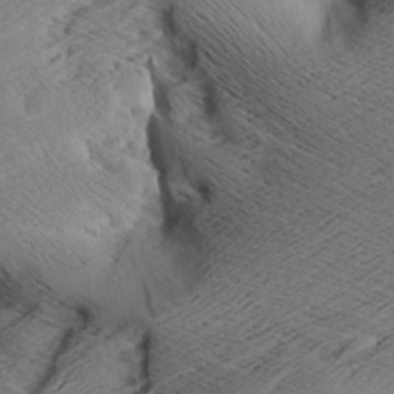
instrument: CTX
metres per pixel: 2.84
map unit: Aa
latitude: 7.6694
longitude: -140.6112
